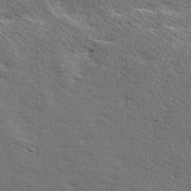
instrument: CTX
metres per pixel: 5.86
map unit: Ave
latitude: 17.2159
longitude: -138.1389
